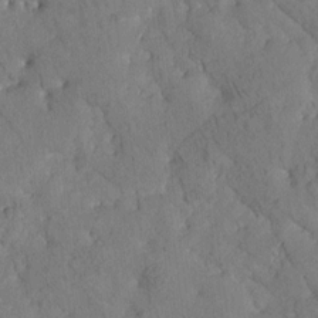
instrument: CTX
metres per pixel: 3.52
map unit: Htu
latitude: 0.8569
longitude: 179.4454
